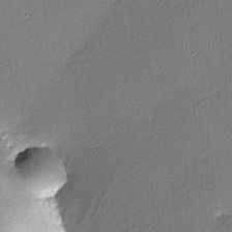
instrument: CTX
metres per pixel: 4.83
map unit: lHvf
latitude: -11.6911
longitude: -102.3845
